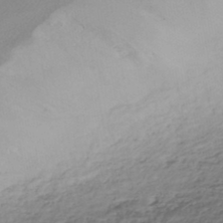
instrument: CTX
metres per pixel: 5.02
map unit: HNhu
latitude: -45.2187
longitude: 97.0865
